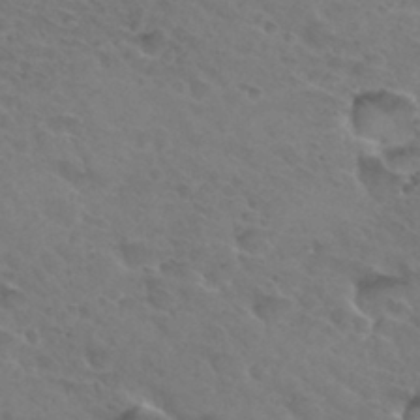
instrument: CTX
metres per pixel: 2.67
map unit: Hto
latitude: 32.1200
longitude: -45.8961
